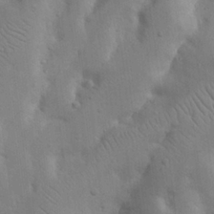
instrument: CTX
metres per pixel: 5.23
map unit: Nhu
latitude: 19.5938
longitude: -74.0633
